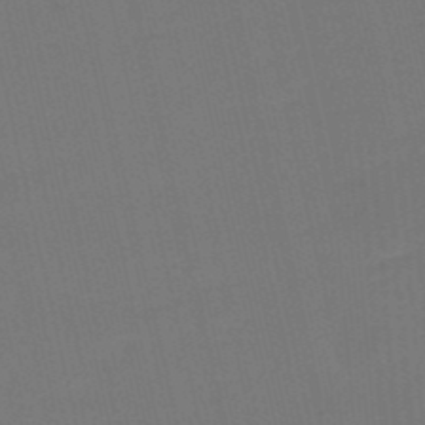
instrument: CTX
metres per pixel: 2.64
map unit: eHb
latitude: -48.3307
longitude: 88.5951
